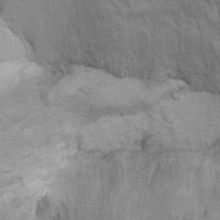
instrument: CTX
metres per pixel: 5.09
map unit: Ht
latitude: 2.8569
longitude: -28.2711
